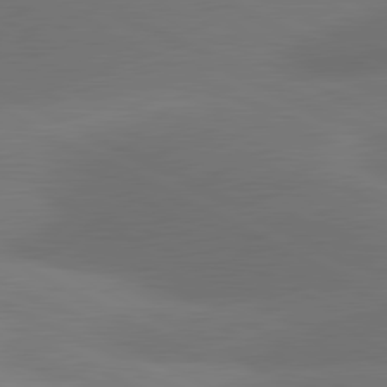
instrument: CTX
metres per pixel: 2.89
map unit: lApd
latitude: 81.0647
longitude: 127.5210
